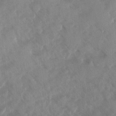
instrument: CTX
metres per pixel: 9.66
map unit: Ave
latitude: -10.4818
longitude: -118.3089
